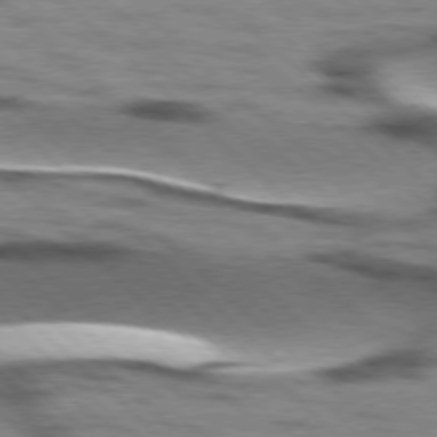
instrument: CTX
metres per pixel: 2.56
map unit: lApd
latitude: 77.1970
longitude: -49.5560
